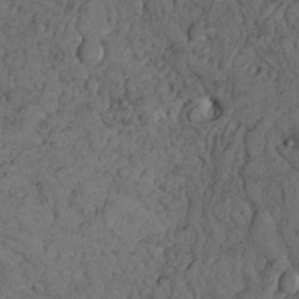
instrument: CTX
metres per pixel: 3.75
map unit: Nhu
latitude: 22.4412
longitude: -67.2725
